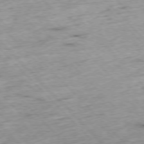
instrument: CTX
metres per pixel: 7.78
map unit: Hpe
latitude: -77.0486
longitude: -15.9528
